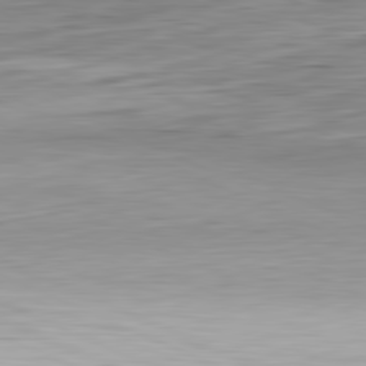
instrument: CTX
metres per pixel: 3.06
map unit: Ap
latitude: -82.2361
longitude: -76.4223
